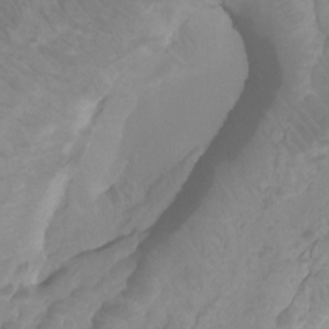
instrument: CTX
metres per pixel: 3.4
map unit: Ht
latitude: -2.2172
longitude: -17.7828
